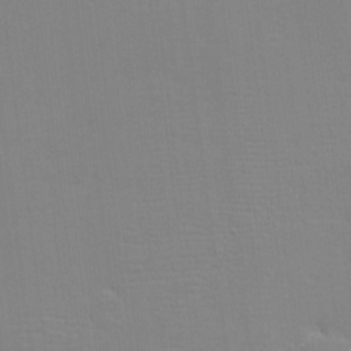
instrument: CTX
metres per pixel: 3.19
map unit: eHh
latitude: -3.4265
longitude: -80.3278
